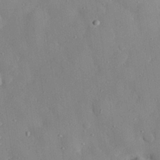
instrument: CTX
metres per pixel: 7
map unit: eHh
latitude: 28.7246
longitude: -78.0633
